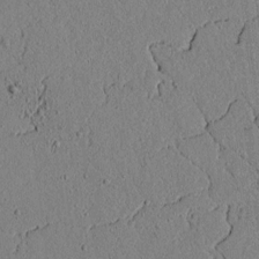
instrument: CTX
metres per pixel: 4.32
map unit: lAvf
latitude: 5.5560
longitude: 166.8219
